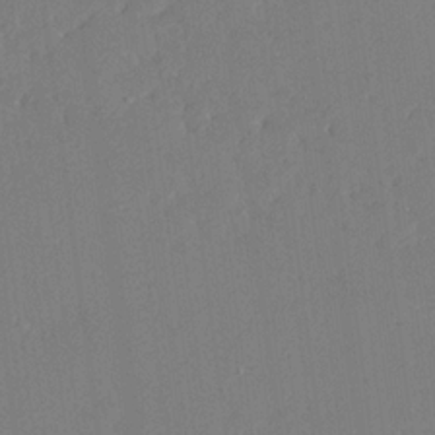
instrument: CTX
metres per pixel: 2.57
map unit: Ave
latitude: 18.2333
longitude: -140.5545
